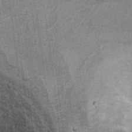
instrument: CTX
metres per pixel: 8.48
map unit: Ht
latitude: 8.4601
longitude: -36.5923
